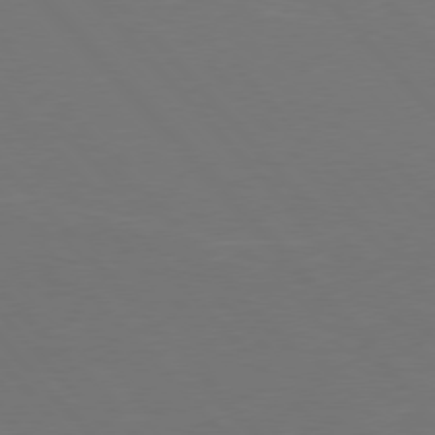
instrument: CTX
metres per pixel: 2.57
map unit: Hpe
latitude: 76.8947
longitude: -163.3482
